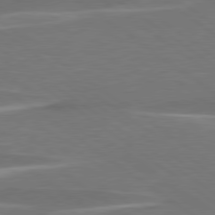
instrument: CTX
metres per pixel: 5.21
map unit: lApd
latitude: 79.1592
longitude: -94.7813
